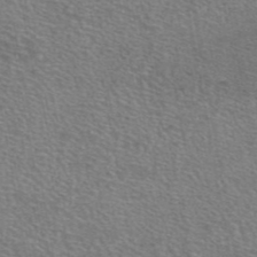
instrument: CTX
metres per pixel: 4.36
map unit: eAb
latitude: 44.4601
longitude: 107.3510
